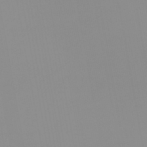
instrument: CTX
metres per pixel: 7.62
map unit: HNb
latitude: -44.7841
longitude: 51.8611
